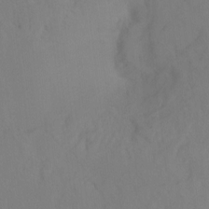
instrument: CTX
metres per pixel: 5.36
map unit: Hto
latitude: -14.0283
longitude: -43.5749
